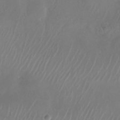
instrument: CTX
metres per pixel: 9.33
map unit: Nhu
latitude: -28.1417
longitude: -71.5371
